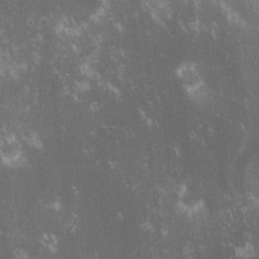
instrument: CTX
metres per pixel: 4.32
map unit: lHvf
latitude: -13.5588
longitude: -102.7813
